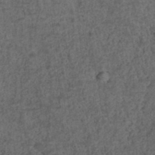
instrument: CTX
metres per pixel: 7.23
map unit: ANa
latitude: 39.1592
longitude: 22.7841
